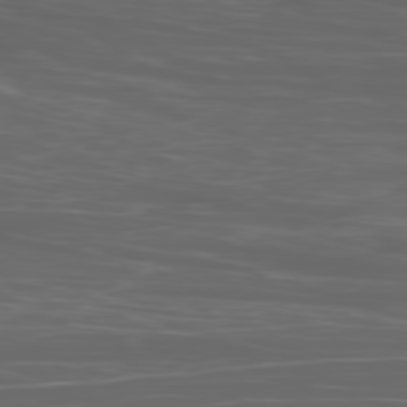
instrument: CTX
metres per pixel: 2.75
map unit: Ap
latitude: -79.0108
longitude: -75.6505
